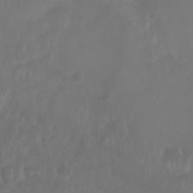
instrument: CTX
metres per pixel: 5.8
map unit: Nhu
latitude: 25.0836
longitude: -62.8191
